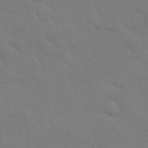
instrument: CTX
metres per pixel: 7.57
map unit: eHh
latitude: 19.0269
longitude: -62.9703
